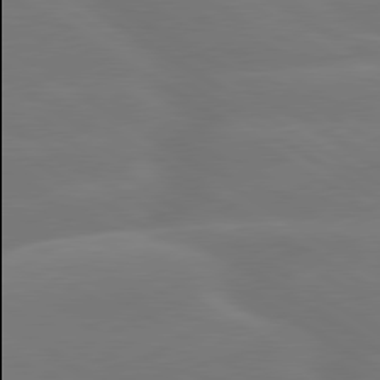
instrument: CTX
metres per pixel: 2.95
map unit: lApd
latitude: 79.8584
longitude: -149.9906
